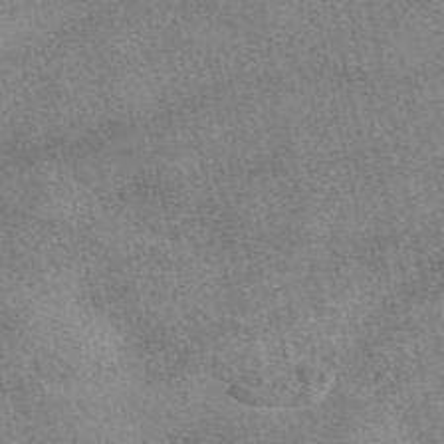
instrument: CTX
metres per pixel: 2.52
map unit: eAb
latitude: 48.8380
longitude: 122.0283
